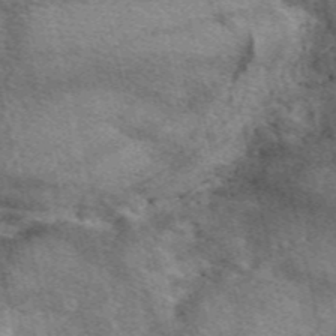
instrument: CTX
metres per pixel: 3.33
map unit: eAb
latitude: 49.8394
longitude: 113.8989
